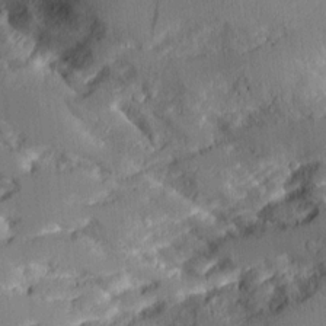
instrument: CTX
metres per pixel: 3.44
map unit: Aa
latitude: 11.5182
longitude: -125.8016
